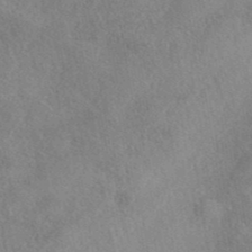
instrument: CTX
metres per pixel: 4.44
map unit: eAb
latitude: 40.3278
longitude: 108.4818
